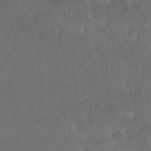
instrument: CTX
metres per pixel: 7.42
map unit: Nhu
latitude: 28.6301
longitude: -65.2537
